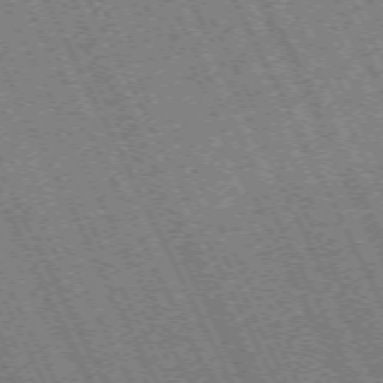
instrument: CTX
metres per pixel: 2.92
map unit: Hpe
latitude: -71.2754
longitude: 10.1228
